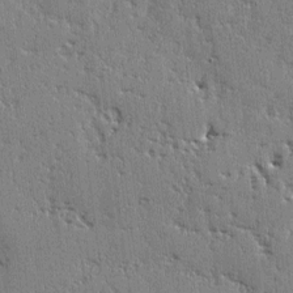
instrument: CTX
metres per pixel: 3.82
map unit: lAvf
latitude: -2.7841
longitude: -105.5183
